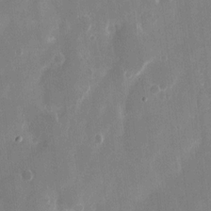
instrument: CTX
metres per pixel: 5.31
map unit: eHh
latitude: 13.1592
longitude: -71.9339
